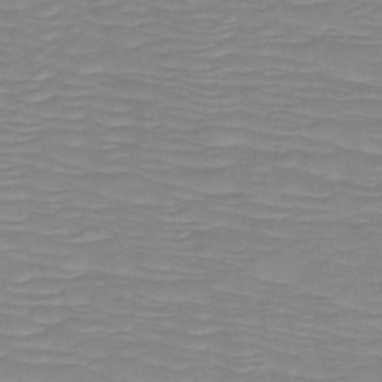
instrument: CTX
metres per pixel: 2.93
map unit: HNb
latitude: -49.5777
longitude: -51.3481
